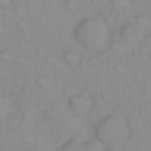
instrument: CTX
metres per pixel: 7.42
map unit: eHh
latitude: 22.7246
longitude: -61.5749
